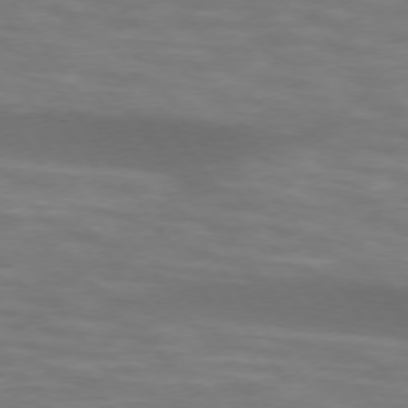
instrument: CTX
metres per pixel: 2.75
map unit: lApd
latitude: 74.4412
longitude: -54.3656
